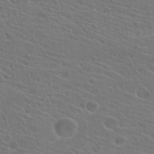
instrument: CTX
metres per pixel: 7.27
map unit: Hto
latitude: 23.1403
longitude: -39.7450
